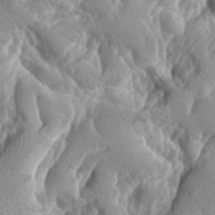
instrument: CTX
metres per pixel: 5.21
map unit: lAa
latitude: -7.1053
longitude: -124.9325
